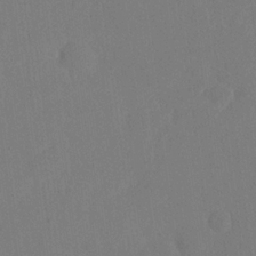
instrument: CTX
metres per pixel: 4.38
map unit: eHh
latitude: 18.7435
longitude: -67.8016
